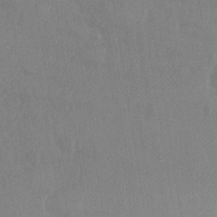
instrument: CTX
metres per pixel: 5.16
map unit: Nhe
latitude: -36.6329
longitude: -177.5749
